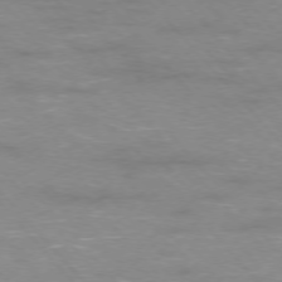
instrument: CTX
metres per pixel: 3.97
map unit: Ap
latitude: -76.4818
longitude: -61.4237
